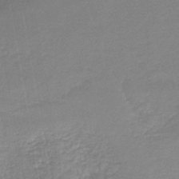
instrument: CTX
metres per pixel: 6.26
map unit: lHb
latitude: -44.8975
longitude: 61.1242
